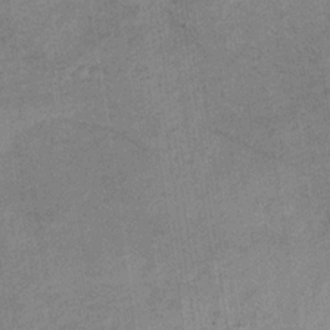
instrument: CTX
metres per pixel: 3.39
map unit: HNb
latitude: -32.8408
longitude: 62.6518
